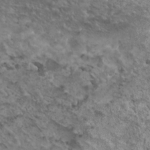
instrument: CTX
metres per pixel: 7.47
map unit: HNhu
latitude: 3.3292
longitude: 4.6896
